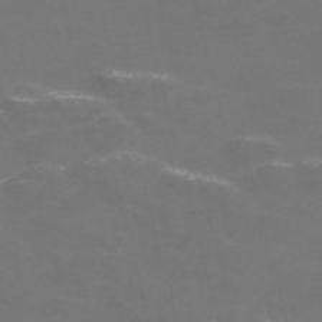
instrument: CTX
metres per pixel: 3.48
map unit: Nve
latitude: -57.1242
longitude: 52.4629
